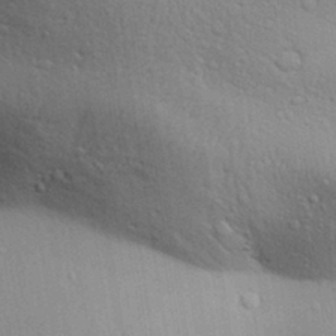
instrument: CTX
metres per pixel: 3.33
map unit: Aa
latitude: 31.3482
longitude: -144.8758
